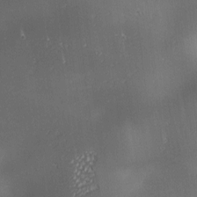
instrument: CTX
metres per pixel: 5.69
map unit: lAa
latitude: 1.2537
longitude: -116.6113
